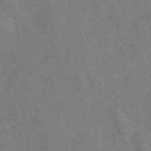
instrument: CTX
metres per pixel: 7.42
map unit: eAb
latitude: 41.8394
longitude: 106.6141
